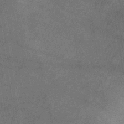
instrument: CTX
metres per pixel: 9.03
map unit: lHb
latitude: -40.0661
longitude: 75.9367
